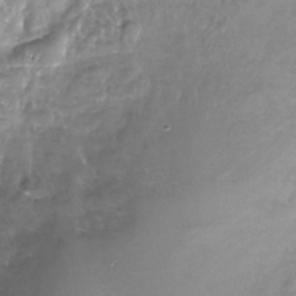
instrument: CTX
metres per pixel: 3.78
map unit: Nhe
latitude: -32.4818
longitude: -93.3292
